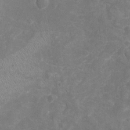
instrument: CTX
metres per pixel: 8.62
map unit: Nhu
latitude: -18.2550
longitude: -56.8946
